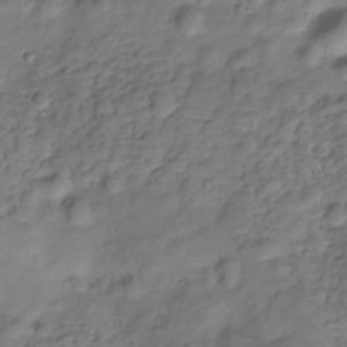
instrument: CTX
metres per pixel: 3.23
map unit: Hve
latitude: -29.1809
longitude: 94.3684
